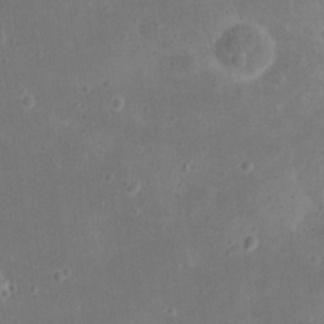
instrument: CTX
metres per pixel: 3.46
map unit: eHh
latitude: 20.8002
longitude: -64.7813
